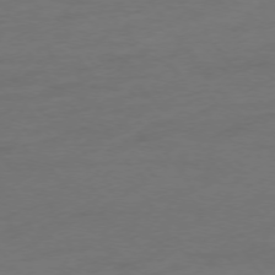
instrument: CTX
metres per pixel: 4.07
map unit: Hpe
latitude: -75.6722
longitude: -16.0822
